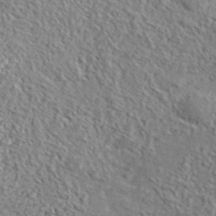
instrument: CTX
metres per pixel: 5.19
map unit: lHvf
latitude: 38.5357
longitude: -87.8016
